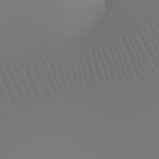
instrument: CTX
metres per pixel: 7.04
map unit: Nhu
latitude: -6.8408
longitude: -93.4237
